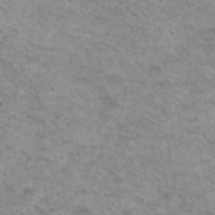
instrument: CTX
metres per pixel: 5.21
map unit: Nhu
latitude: 18.6112
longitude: -31.2159
